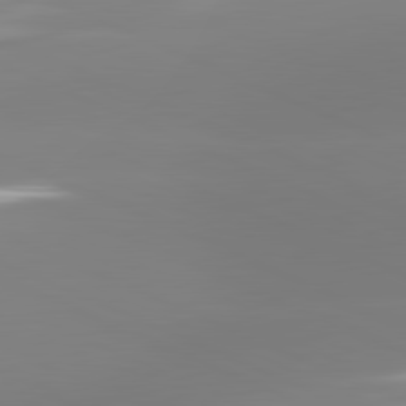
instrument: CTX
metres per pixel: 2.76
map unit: lApd
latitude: 81.6883
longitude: -165.6883
